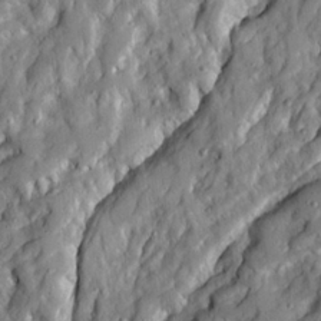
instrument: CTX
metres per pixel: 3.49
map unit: Ave
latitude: 21.5560
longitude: -129.8772
